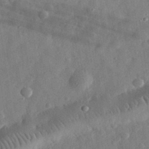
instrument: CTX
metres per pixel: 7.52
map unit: eHh
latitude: 30.8191
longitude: -75.4049
